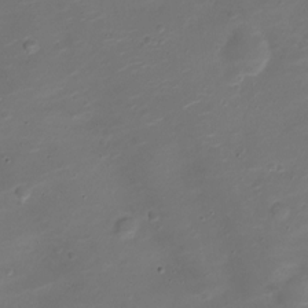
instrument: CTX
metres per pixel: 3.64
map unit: Nve
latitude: -20.7841
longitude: 105.0864
